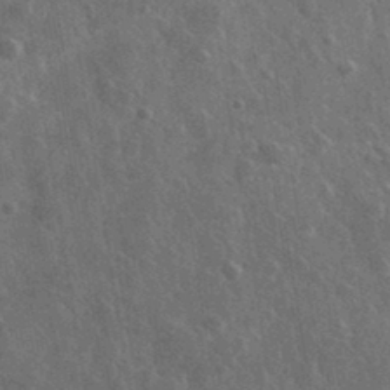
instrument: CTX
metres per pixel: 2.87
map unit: lHvf
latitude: 35.8016
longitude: -90.2523
